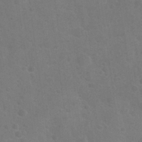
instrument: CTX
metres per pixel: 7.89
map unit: Nhu
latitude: 25.8583
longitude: -51.8394
